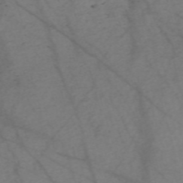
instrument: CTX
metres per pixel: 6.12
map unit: Nve
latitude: -59.5966
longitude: 64.7086
